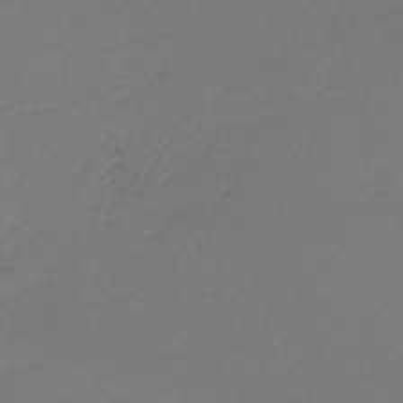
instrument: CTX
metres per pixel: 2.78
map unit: lHb
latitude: -45.5777
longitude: 59.2186
